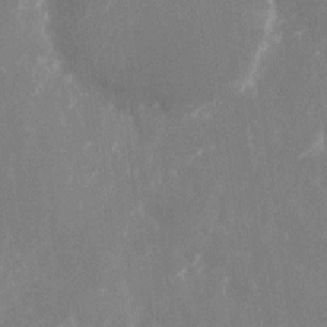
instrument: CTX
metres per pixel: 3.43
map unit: Nhu
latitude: -22.9164
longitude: -72.5357
